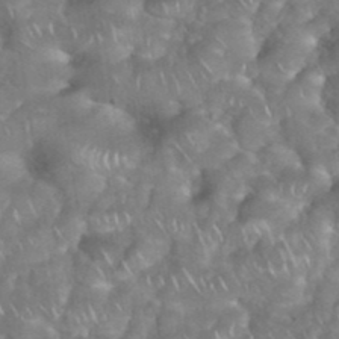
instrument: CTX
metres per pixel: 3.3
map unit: eHh
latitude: 38.4412
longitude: -58.5168
